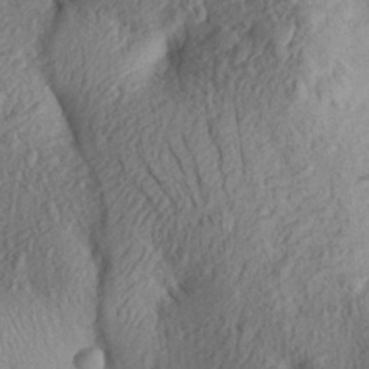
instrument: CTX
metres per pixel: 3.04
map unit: Aa
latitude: 27.4615
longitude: -143.9339
